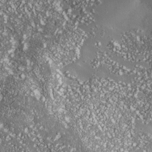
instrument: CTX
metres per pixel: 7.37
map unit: Nhe
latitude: -36.0661
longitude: -91.4615
